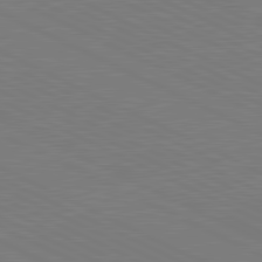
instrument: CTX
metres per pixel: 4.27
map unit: lApd
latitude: 81.3104
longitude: 150.1606
